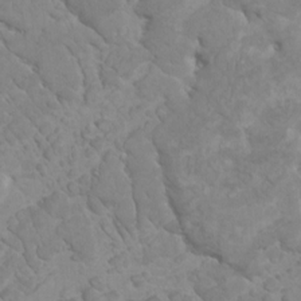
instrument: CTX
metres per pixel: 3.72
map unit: HNhu
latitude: 2.2333
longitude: -1.7827
